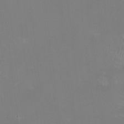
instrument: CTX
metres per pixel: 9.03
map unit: HNhu
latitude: -1.1243
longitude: -5.1025
